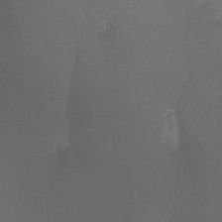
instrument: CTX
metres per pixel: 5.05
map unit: Ht
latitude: -7.2187
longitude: -31.6883
